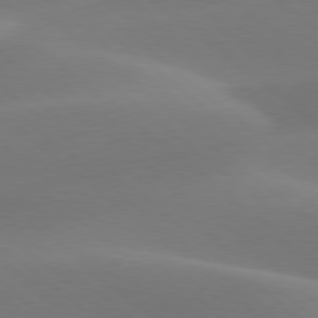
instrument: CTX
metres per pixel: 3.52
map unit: lApd
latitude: 78.3090
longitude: -51.4048
